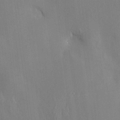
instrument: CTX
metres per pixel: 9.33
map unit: HNhu
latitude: 13.6127
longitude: 11.9745
